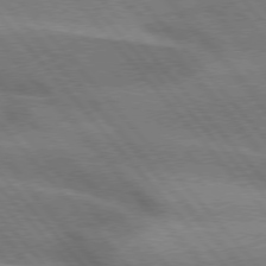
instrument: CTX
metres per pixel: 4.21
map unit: lApd
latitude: 76.0444
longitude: -62.1956
